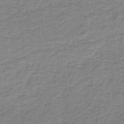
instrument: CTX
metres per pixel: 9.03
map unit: lHb
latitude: -41.4832
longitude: 53.0675
